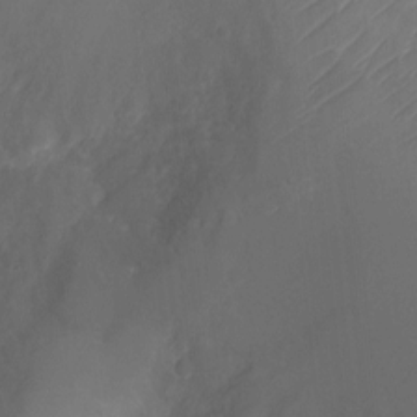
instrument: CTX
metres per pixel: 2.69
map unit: Ht
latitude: -2.9163
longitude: -16.4790
